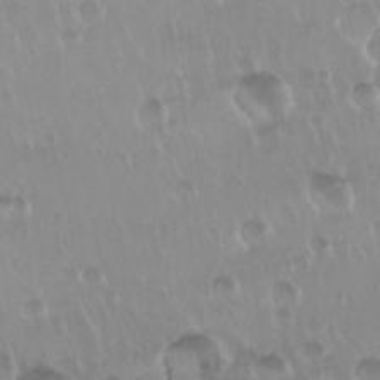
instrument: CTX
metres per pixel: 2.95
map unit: Nhu
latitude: 29.7827
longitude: -56.8191
